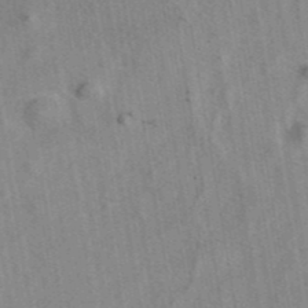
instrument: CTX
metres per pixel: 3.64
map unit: eAb
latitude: 41.9339
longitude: 109.5588
